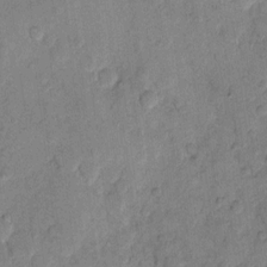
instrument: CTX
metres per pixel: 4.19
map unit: eHh
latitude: 11.1781
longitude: -65.4048
